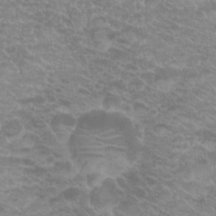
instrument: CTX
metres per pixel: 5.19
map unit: Hto
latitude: 20.0255
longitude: -37.0270
